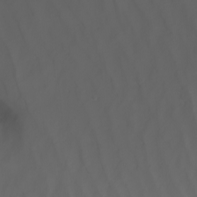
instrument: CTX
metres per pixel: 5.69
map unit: Nhu
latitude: -8.6518
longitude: -80.3656
